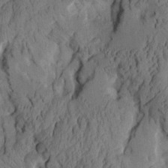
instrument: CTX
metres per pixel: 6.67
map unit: Aa
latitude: 8.8569
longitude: -127.4616
